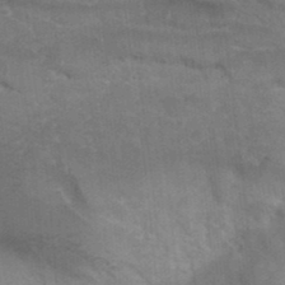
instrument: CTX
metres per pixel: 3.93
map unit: Hto
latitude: 36.4601
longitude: -46.0822
